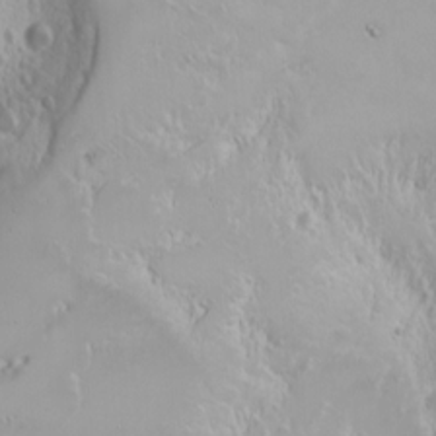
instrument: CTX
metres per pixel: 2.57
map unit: Nhu
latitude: -4.3873
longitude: -87.1970
